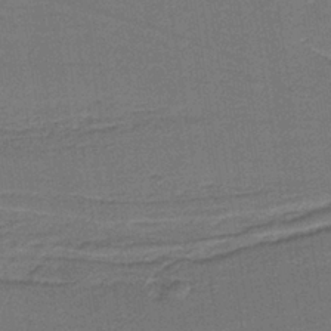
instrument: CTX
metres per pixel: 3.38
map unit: lHb
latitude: -37.7477
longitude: 57.1998
